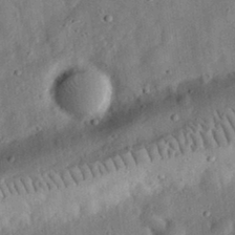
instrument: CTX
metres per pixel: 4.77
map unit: eHh
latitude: 32.7057
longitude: -75.0270
